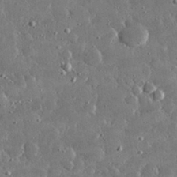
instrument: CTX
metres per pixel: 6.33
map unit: lHvf
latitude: 30.6869
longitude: -93.8016
